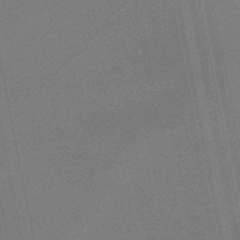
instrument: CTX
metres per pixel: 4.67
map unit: lHb
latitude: -48.4440
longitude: 68.8219
